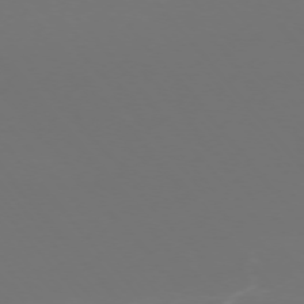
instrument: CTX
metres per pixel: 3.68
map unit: Ap
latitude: -75.5399
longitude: -76.6490
